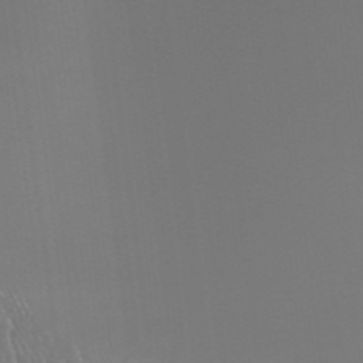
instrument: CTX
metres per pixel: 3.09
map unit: HNhu
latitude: -47.9745
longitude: 29.9178
